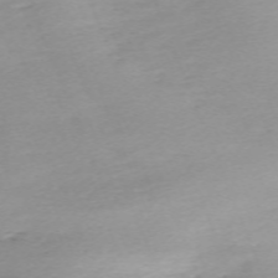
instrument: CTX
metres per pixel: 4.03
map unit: Nhu
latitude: -67.2376
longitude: 39.7667
